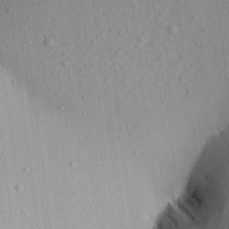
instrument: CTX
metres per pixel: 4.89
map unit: Aa
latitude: 16.3089
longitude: -145.9717
